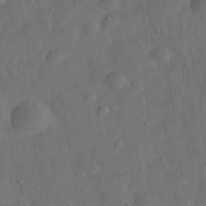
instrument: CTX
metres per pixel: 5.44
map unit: eHh
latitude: 31.1215
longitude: -75.0270
